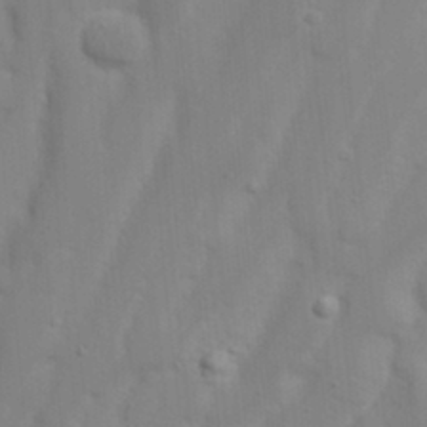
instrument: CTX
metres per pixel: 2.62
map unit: Nhu
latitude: 18.3656
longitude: -73.3293
